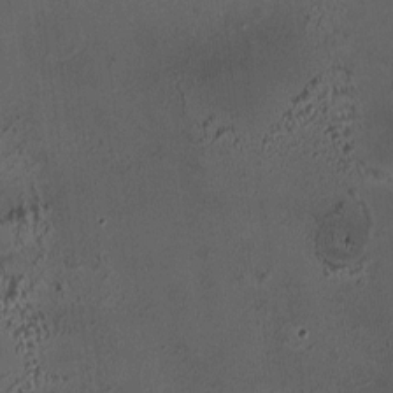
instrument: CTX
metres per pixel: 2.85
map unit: HNhu
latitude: 6.1200
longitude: 9.6533
